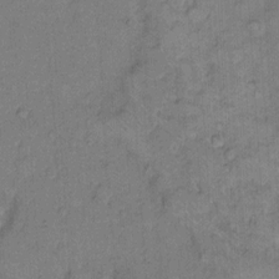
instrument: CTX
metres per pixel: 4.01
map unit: Hto
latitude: 8.7057
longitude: -61.5938
